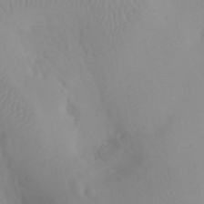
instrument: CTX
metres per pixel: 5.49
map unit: eHh
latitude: 24.8946
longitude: -66.6679
